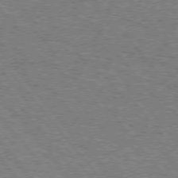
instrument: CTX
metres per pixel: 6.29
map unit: Hpe
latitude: 75.0647
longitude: -151.7638
